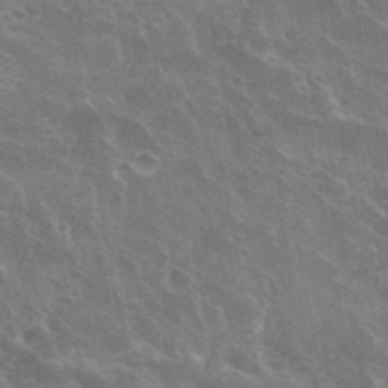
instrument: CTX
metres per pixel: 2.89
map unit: Hto
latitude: 32.4034
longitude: -41.0647
